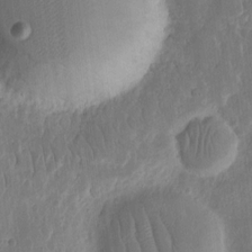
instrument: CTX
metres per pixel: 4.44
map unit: eHh
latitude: 12.1767
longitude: -72.8947
